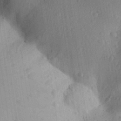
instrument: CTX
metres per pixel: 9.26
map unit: Aa
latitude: 30.1767
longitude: -145.2348
